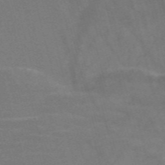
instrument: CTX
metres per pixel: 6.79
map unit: Nve
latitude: -58.5762
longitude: 63.7288
